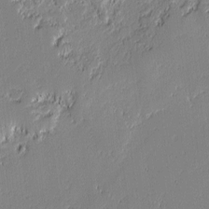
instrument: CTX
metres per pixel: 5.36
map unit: lAvf
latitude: -0.4818
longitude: -108.5734
